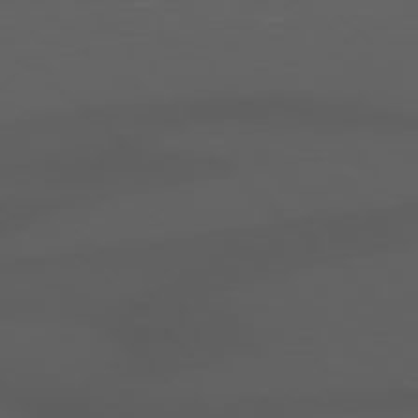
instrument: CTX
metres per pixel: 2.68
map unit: Hpe
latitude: 77.8394
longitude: -170.2333
